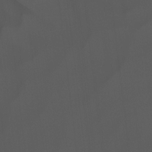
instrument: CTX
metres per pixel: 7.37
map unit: HNhu
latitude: -3.0108
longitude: -6.2900
